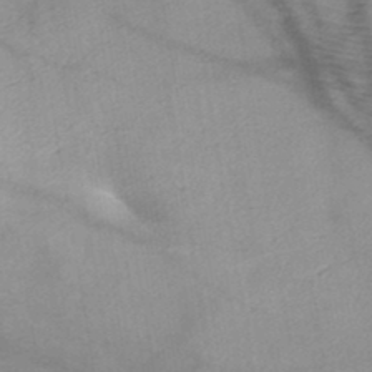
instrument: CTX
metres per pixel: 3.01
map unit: HNb
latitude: -46.6140
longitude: -45.3670
